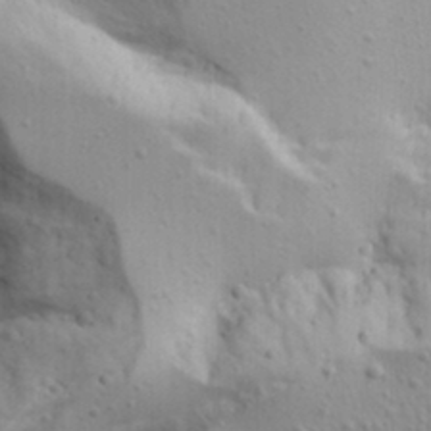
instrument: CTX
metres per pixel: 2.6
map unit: Aa
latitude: 18.0444
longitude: -125.9339
